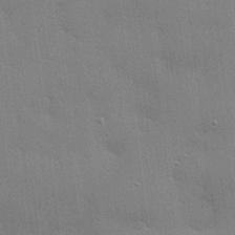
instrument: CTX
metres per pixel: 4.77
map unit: eHh
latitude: 28.5168
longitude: -82.8757
